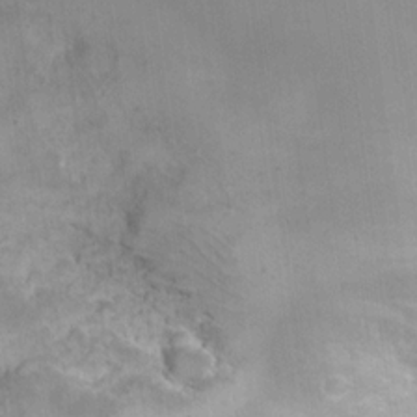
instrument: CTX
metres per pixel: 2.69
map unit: eHh
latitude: 18.4790
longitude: -67.3103
